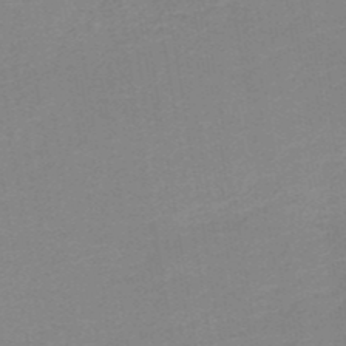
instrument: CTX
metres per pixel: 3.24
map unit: HNb
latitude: -49.8045
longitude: -48.7246
